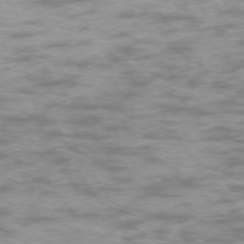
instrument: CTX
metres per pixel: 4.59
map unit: Ap
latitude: -74.4062
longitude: -74.7246
